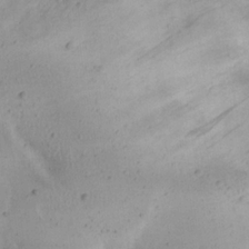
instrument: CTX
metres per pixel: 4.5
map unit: eHh
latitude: 22.6301
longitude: -70.2900
